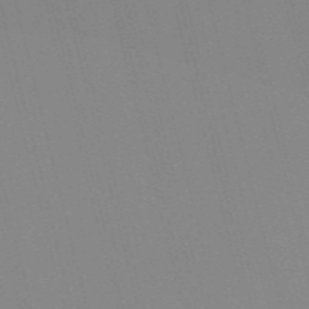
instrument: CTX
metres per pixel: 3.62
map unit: Nve
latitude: -57.0864
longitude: 61.6533
